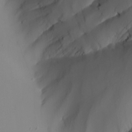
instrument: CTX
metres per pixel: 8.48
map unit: Nhu
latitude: -6.0472
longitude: -95.0081
